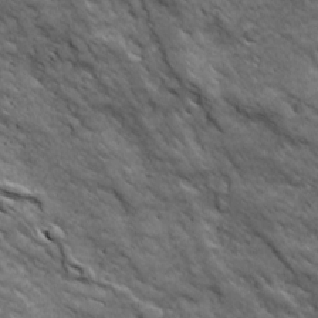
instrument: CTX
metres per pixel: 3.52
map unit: Ave
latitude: 19.0836
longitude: -134.1577
